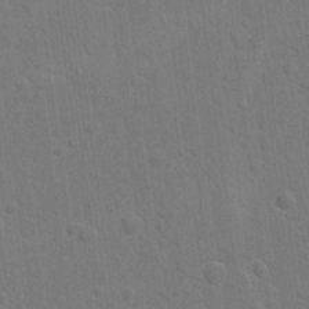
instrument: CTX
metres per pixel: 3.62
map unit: lAvf
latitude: -8.7085
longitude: -120.1389
